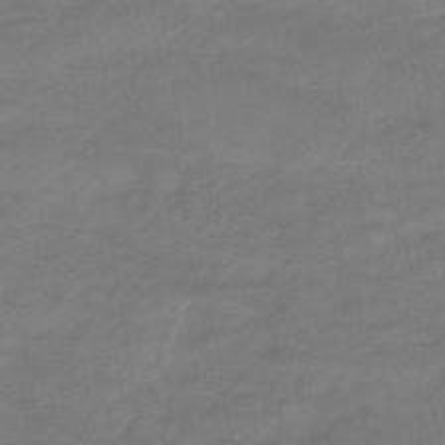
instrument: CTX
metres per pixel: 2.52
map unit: HNb
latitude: -47.6910
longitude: -38.6301
